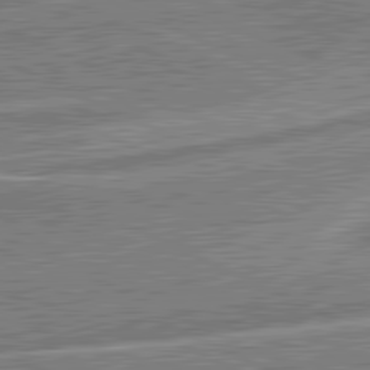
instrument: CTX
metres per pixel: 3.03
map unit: lApd
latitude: 81.5938
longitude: 127.8989
